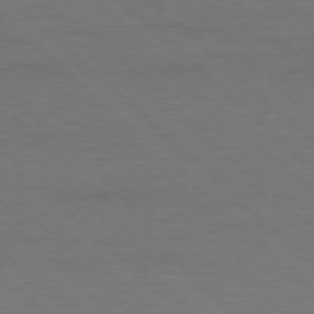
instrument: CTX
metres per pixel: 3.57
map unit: Ap
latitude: -78.2739
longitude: -86.6868
